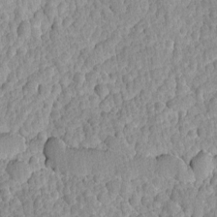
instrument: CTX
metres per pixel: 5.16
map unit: Ave
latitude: -8.5007
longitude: -116.5357
